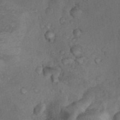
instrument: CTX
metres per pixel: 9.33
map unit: Nhu
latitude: 9.6505
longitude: -25.7449
